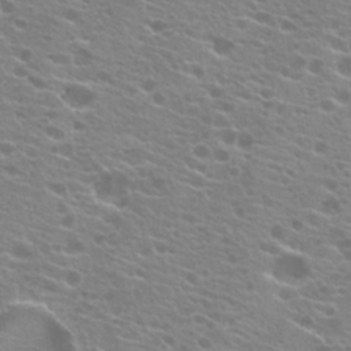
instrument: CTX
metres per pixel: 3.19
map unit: Hto
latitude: 21.2915
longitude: -40.2333
